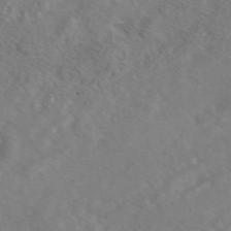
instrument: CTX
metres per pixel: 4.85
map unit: eAb
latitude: 48.3089
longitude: 117.8044
